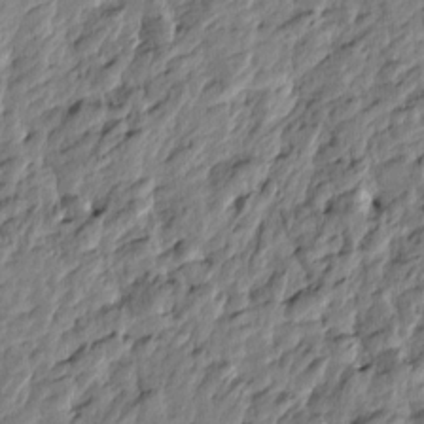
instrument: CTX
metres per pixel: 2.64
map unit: Htu
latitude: -3.6154
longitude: 179.3887
